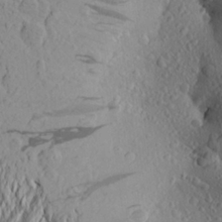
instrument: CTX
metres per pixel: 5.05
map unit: Aa
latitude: 24.0822
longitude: -144.8947
